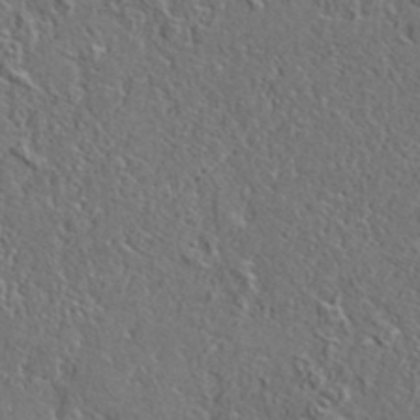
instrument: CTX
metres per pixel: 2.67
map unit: eAb
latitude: 35.5560
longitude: 109.8989
